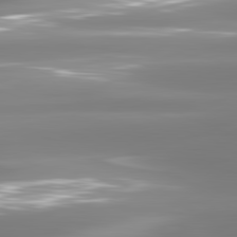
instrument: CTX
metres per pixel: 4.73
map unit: lApd
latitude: 81.2537
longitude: -134.3467
